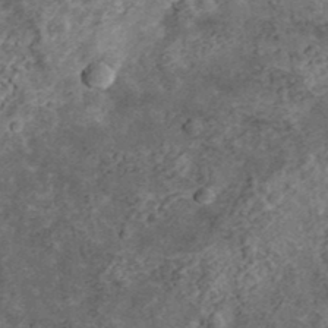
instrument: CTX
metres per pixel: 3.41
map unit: eHh
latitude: 37.2348
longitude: -79.2726
